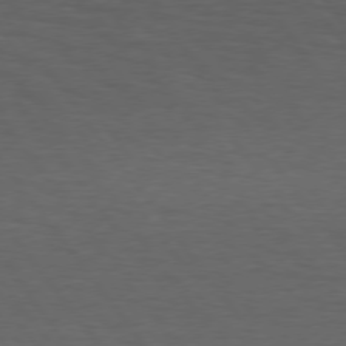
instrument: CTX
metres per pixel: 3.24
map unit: Hpe
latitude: 75.4049
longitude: -130.6491
